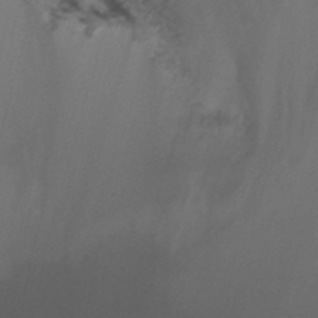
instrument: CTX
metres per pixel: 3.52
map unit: Nhu
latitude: -4.8030
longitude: -75.5182
